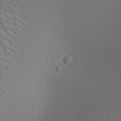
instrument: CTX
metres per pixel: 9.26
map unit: Aa
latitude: 22.9703
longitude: -138.3656
